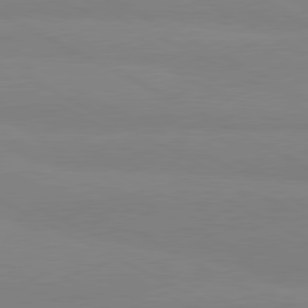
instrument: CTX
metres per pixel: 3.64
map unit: lApd
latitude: 80.7624
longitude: 179.4076
